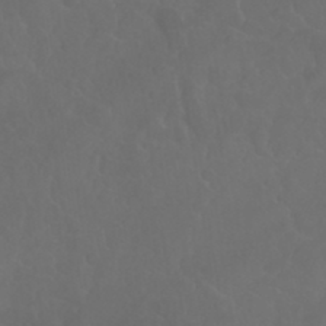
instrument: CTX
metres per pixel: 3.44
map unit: Nhu
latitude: 24.4790
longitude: -62.5168
